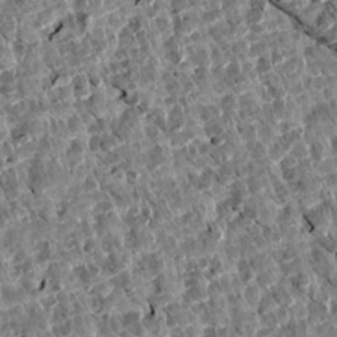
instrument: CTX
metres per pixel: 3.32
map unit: Aa
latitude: 14.5357
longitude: -143.6505
